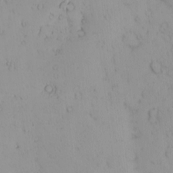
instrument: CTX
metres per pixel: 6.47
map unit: eHh
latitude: -1.4077
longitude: 19.9367
